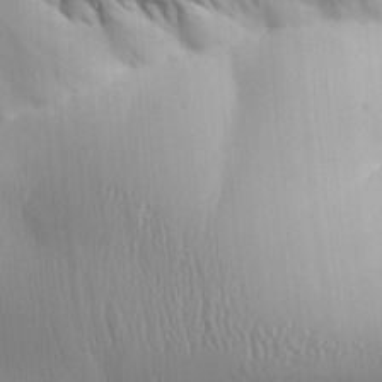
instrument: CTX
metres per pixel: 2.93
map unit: Aa
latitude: 31.6694
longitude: -140.7624
